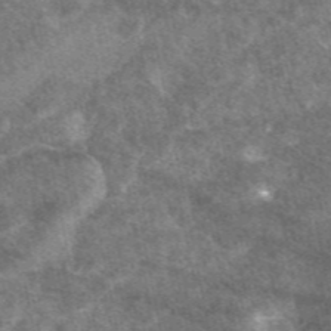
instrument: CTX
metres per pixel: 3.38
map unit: eAb
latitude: 47.5749
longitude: 118.0850
